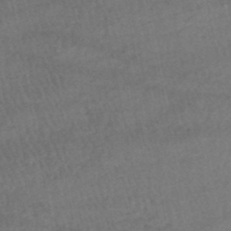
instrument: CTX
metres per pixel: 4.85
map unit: HNhu
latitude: -48.4251
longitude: 102.2173
